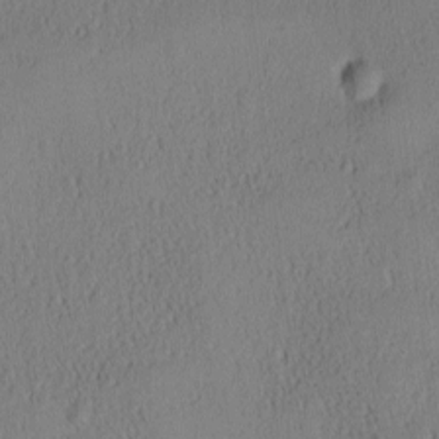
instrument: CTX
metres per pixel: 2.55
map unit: Ave
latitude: -8.6518
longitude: -121.9339
